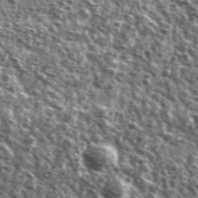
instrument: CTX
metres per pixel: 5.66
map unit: Ave
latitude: 41.0836
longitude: -106.2145
